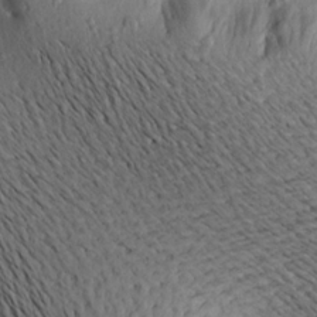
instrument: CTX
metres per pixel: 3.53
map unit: Aa
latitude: 19.1781
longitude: -144.7435
